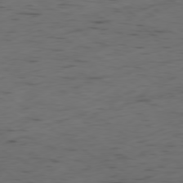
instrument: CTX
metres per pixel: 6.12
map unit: Ap
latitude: -79.1998
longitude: -59.0459
